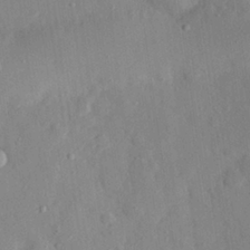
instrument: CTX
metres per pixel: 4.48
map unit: eHh
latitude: 28.0822
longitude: -78.0822
